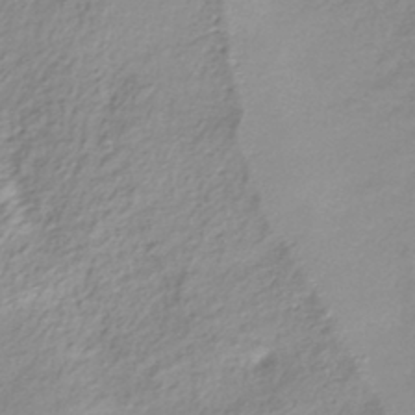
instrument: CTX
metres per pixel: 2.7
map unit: lHb
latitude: -38.3684
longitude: 68.0094
